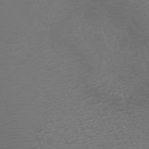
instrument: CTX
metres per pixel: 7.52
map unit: Nhu
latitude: -7.4265
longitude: -91.9150
